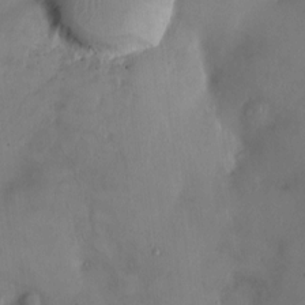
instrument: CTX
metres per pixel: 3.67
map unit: HNhu
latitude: 4.4790
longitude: -5.0647
